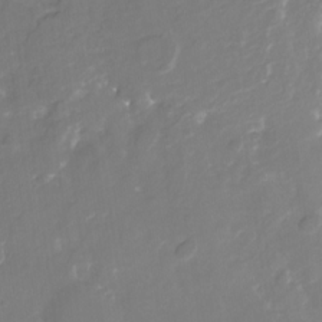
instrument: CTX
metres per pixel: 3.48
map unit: Nhu
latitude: -29.4266
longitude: -78.1389
